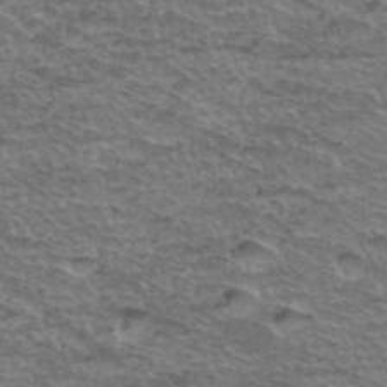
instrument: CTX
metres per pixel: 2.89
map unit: Hto
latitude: 38.1011
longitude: -44.2711
